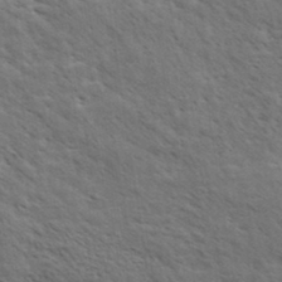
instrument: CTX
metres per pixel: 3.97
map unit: eHh
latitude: 34.4979
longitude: -140.8191
